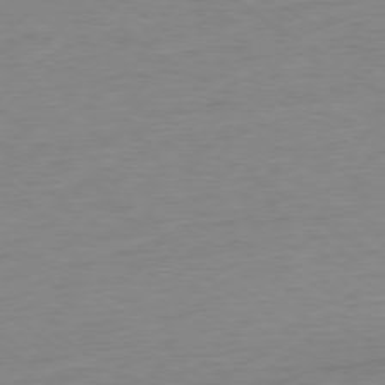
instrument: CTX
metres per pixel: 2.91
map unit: Ap
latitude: -79.3698
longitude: -67.4993
